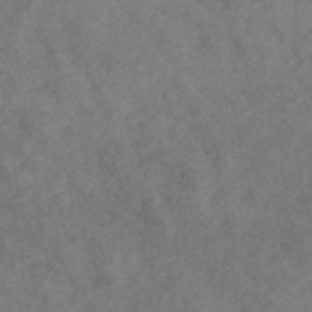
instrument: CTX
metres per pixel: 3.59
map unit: ANa
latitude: 43.1970
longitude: 26.9352
